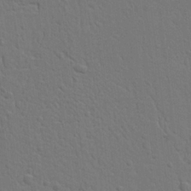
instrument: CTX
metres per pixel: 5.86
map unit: Ht
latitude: 9.7639
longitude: -76.5168
